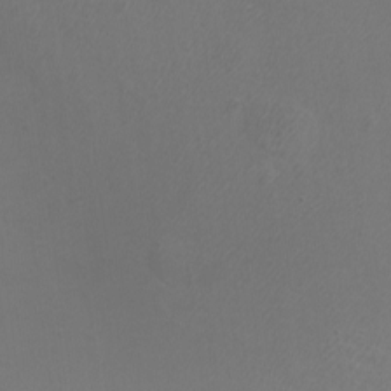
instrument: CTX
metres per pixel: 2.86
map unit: eHh
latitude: -7.5021
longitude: -75.0081
